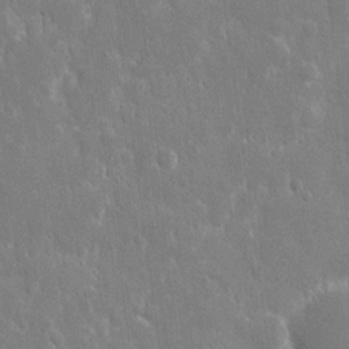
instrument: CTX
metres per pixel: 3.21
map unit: eHh
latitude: 9.0270
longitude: -69.9528
